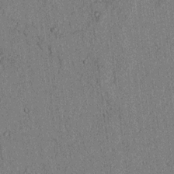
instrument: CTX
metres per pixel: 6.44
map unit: lAvf
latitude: 5.4048
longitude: 169.6910
